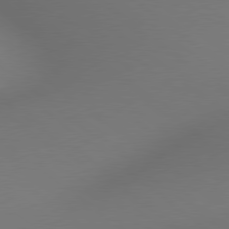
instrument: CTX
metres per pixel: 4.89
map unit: Hpe
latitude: 78.7813
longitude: 175.7288
